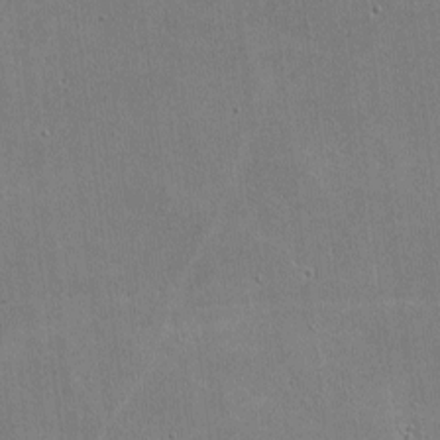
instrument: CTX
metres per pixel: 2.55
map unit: lHvf
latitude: -8.7274
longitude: -100.7246
